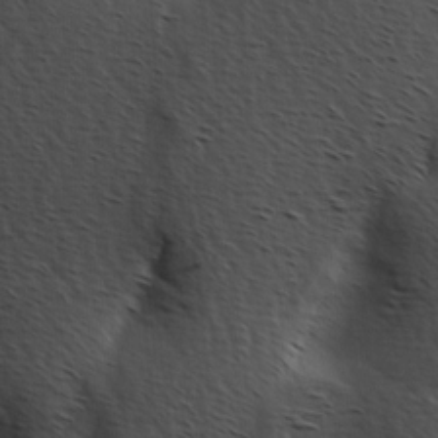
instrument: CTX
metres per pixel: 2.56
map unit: Hve
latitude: 2.2711
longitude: -124.1200
